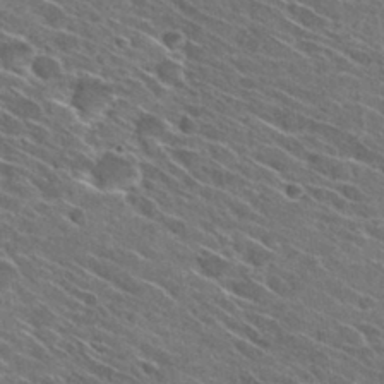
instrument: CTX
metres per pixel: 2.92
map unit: Hto
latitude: 29.0647
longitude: -43.4238
